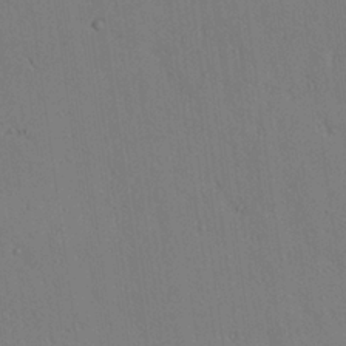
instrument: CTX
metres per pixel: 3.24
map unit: Aa
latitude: 25.8205
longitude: -137.3482
